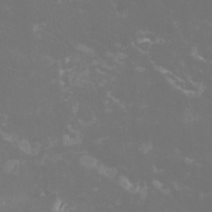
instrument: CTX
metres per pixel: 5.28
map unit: Htu
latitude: -12.8408
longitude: -71.3293
